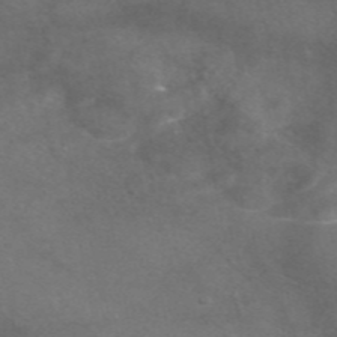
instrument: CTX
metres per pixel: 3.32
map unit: eAb
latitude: 46.6680
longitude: 117.4454
